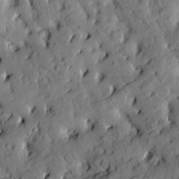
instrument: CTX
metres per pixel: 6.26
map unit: Htu
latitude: 0.4034
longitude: 179.8044
